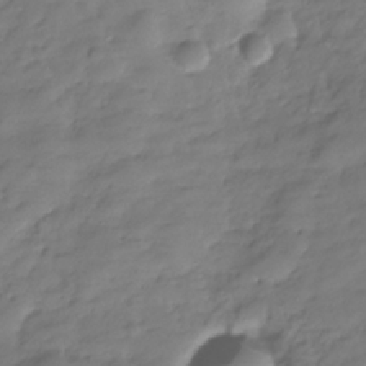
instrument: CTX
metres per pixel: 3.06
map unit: Hve
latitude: -30.9541
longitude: 90.5952
